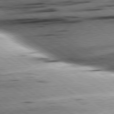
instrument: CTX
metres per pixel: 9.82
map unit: lApd
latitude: 79.5371
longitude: -155.6883
